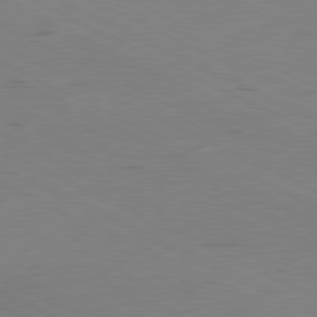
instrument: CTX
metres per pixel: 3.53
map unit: Ap
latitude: -81.3321
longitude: -62.4412
